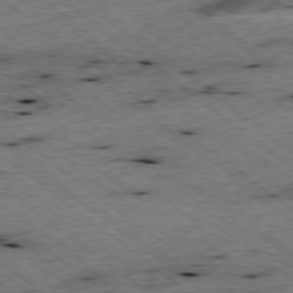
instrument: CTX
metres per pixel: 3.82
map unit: Ap
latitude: -78.8408
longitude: -50.8758
